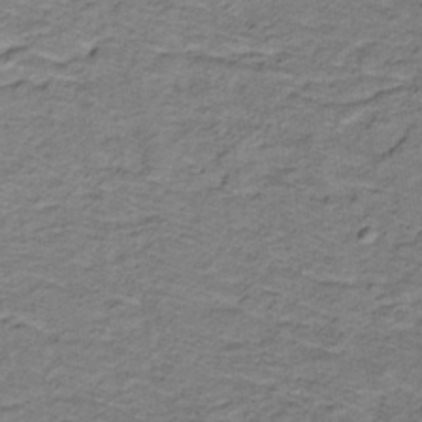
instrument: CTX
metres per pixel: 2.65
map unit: lHb
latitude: -32.1228
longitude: 65.3510
